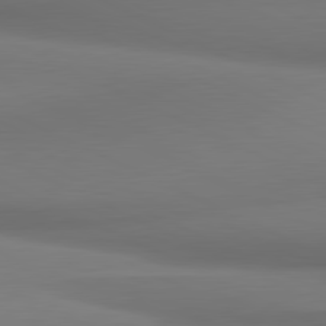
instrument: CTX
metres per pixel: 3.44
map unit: lApd
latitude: 81.4426
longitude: 172.6140
